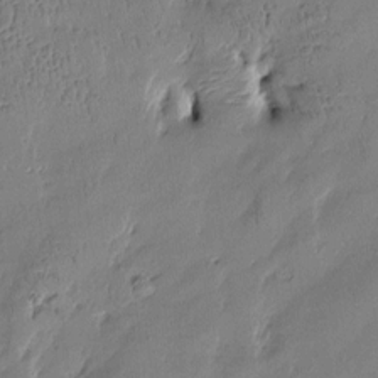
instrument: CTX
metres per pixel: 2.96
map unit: Htu
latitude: -4.5762
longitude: 176.4629
